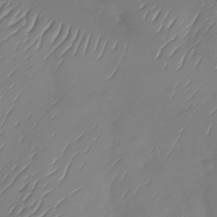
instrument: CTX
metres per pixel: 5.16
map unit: Nhu
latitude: -29.0487
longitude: -59.2348
